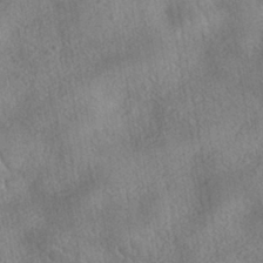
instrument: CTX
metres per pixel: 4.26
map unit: HNhu
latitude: -40.2172
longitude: 96.4440
